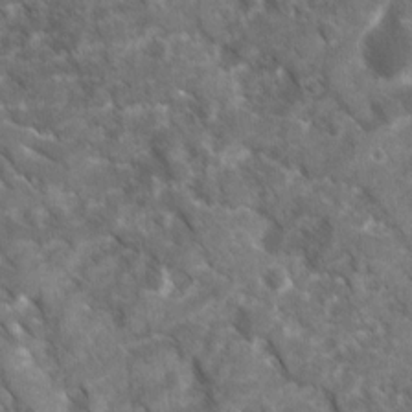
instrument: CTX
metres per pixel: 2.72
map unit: Ave
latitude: 17.2159
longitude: -131.2159
